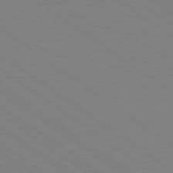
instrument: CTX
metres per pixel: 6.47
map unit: Hpe
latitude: 79.2348
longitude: -124.8191
